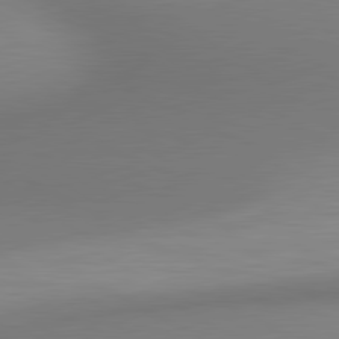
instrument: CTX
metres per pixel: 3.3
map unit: lApd
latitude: 80.7246
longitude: 132.6330
